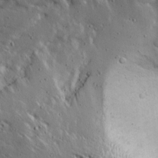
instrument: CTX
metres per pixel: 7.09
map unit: Ave
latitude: 15.4805
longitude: -138.5168
